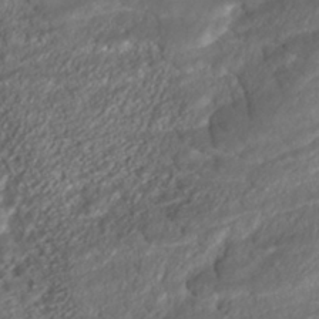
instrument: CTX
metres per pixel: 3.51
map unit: ANa
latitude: -41.7289
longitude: 108.7652
